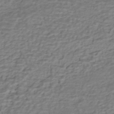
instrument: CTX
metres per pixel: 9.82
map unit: HNhu
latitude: -43.1242
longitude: 101.5210
